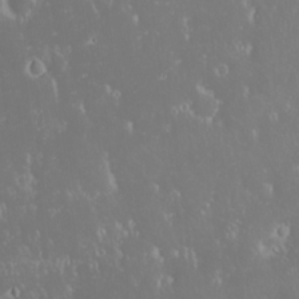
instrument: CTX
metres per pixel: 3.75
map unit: eHh
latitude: -2.1983
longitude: 20.5573
